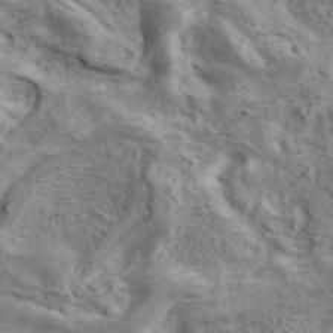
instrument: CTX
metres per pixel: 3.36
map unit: ANa
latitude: 41.4237
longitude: 16.1984
